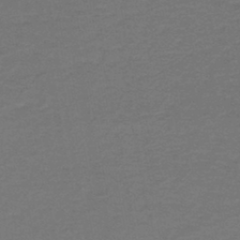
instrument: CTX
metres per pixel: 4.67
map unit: lHb
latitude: -43.5777
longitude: 54.1417
